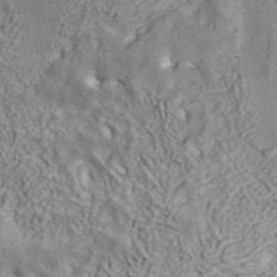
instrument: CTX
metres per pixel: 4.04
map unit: ANa
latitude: 41.4615
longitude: 16.6519
